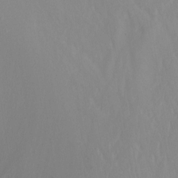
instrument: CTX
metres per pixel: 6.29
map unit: Nhu
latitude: -8.6140
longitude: -47.6316
